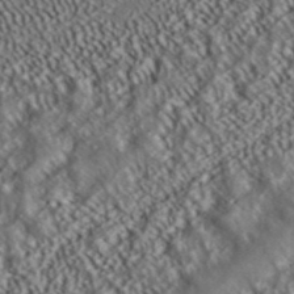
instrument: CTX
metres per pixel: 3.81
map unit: ANa
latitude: 39.5938
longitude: 30.2361
